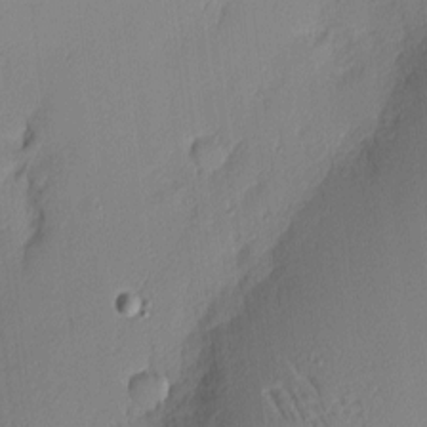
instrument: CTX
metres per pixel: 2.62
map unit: Nhu
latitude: 2.4790
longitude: -76.3278
